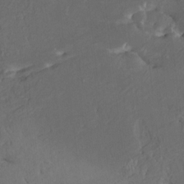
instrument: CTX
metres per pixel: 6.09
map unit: HNhu
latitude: 4.5735
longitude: 13.2187
